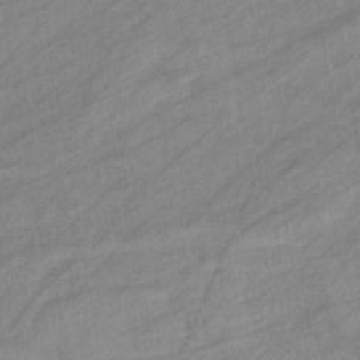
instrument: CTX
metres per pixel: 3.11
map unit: eHb
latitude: -41.0297
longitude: 83.1809
